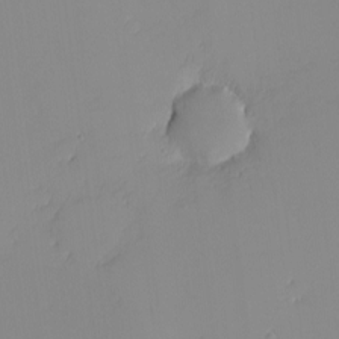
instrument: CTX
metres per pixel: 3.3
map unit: eHh
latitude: -5.5588
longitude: -86.9702
